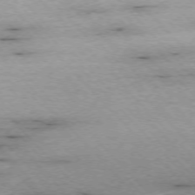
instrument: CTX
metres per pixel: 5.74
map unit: Ap
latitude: -76.1228
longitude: -87.4993
